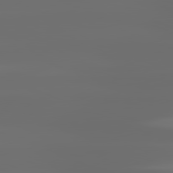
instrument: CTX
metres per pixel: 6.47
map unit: lApd
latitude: 81.4804
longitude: -144.8002
